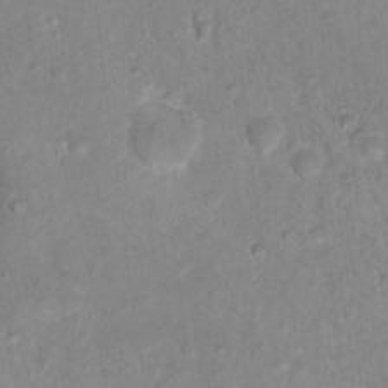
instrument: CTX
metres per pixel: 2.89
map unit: Nhu
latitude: 17.9150
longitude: -32.1389
